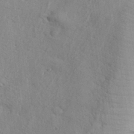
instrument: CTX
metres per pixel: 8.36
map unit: eHh
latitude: 33.5560
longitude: -78.1200
